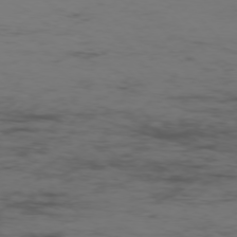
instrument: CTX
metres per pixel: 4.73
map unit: Ap
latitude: -76.1228
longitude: -82.8569
